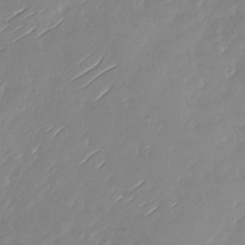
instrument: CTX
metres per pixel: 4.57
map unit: Nhu
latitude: -28.0094
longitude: -61.3104
